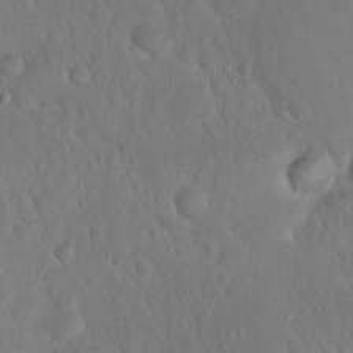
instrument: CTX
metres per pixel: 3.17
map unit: eHh
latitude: 22.3845
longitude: -58.1578
